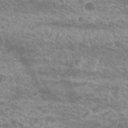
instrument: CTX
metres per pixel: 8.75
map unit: Hto
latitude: 25.3859
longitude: -38.7813
